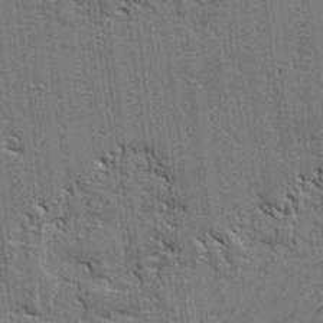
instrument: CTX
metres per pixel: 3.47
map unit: lAvf
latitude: -0.1984
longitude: -107.9717
